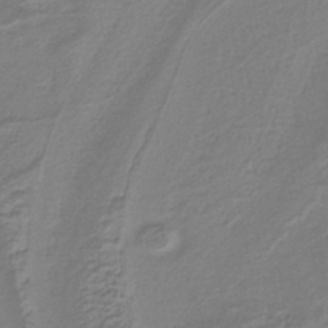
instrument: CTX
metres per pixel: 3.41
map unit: lHb
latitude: -41.3887
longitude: 51.7855
